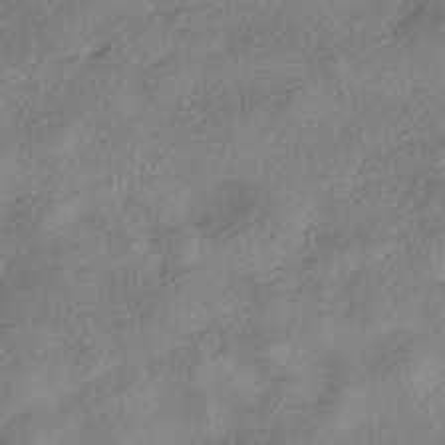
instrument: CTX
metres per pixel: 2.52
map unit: eHh
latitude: -41.8044
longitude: 120.0472
